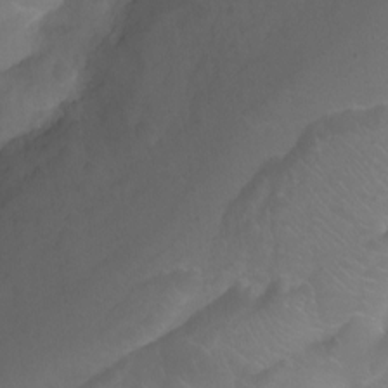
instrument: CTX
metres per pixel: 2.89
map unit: Ht
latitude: -11.1998
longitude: -35.3103
